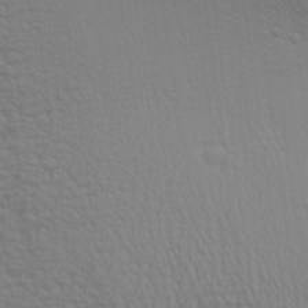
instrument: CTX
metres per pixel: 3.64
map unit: Aa
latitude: 27.0836
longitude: -136.8380
